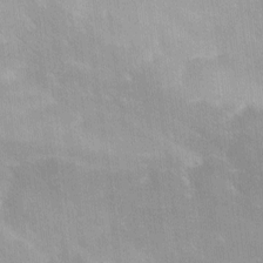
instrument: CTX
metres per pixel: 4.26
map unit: Ave
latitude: 12.0822
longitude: -106.3656
